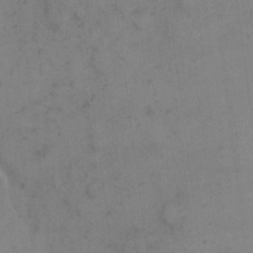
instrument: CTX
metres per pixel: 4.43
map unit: eHh
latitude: 9.5182
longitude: -63.1403
